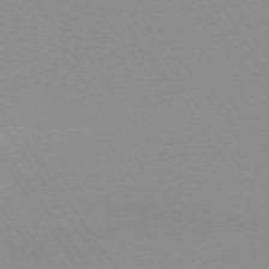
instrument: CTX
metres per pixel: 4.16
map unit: Ap
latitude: -73.9556
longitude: -71.8583
